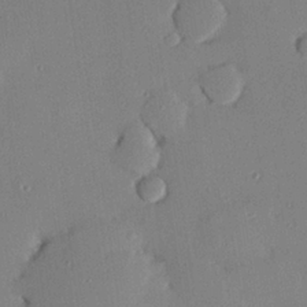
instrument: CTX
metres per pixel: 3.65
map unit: Hve
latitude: 25.4237
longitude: -90.9892
